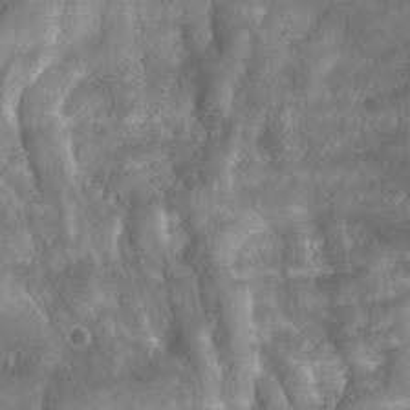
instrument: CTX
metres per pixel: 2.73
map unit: Nhu
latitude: 25.0836
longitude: -53.7072
